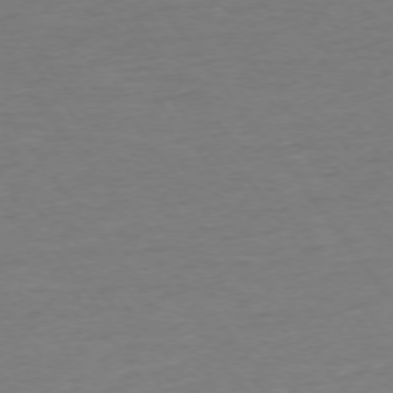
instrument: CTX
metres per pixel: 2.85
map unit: Ap
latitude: -75.1809
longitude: -84.9325
